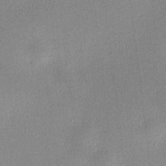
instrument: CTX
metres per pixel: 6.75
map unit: HNhu
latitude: 6.2334
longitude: 8.4062
